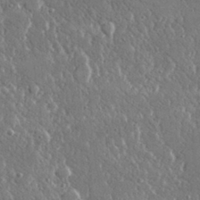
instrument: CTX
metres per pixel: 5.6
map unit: lHvf
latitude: 30.8947
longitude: -92.1955
